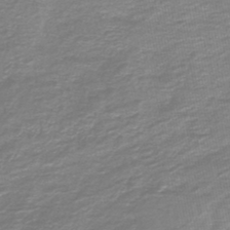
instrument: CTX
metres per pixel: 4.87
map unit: HNb
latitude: -46.1228
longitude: 52.8597
